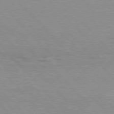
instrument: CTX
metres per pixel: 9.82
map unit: Hpe
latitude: 76.4034
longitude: -152.4790
